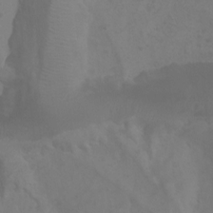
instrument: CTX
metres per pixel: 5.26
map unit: Ht
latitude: 1.8961
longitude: -21.1781
